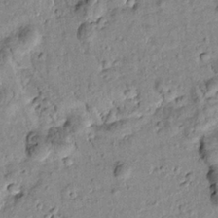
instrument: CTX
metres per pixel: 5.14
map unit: Htu
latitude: -1.8612
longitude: 173.4076
